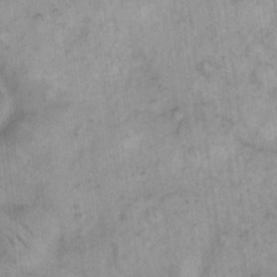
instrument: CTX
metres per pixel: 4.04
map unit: eHh
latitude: 14.9325
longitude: -66.3656
